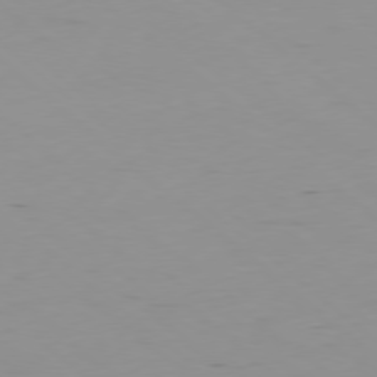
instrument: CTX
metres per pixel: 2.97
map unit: Hpe
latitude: -78.7841
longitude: 12.1606
